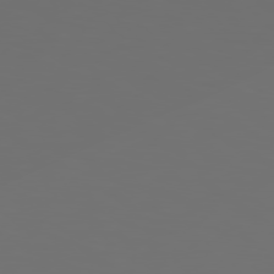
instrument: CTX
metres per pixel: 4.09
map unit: Hpe
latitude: 78.4412
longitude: -176.8002
